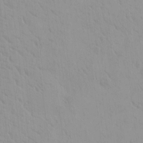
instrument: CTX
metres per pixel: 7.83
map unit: eHh
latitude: -1.5022
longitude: 19.2754
